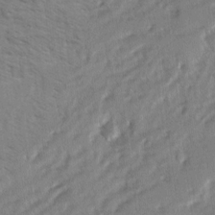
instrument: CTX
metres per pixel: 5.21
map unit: Ave
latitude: 1.8394
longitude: -110.1200
